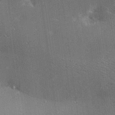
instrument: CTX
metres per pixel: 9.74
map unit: lAa
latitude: 18.5734
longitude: -139.3859
